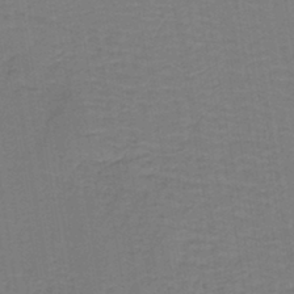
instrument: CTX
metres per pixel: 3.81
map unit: lHb
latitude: -42.4062
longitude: 53.2753
